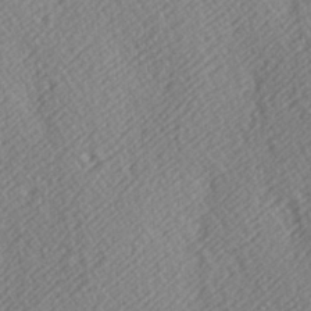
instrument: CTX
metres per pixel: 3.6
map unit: Hve
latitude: 3.2915
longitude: -124.1577
